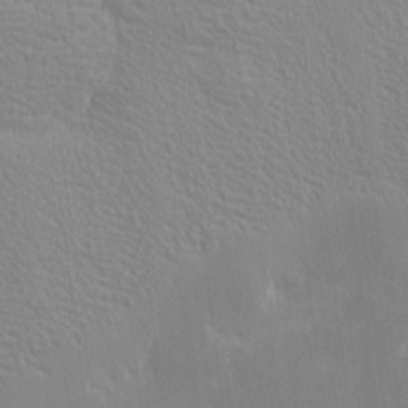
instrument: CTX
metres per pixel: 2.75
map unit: eHh
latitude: -3.2942
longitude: -86.1011
